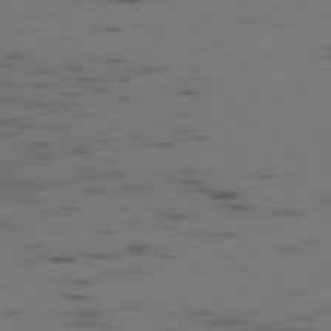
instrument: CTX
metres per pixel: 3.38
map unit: Ap
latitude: -78.6707
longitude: -62.4790
